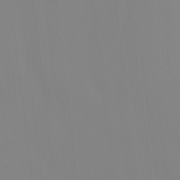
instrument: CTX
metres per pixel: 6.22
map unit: Ht
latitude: -15.1620
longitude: -55.6505
